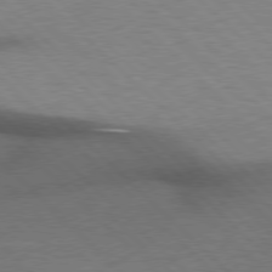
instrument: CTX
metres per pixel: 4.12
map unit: Hpe
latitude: 77.1025
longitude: -156.8757
